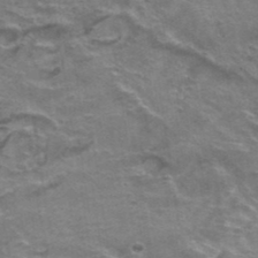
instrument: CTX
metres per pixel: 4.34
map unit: Hto
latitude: 37.5938
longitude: -43.5182
